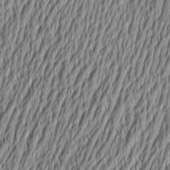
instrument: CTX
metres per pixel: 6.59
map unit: Aa
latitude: 6.7057
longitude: -129.4426
